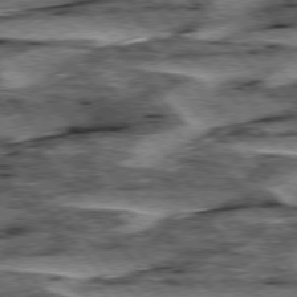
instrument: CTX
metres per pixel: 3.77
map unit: lApd
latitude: 76.4412
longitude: -70.7813
